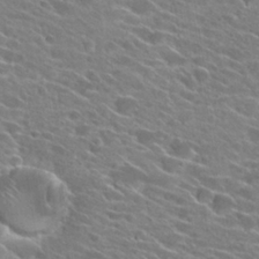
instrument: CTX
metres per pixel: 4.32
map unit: Hto
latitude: 24.8946
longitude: -41.4048
